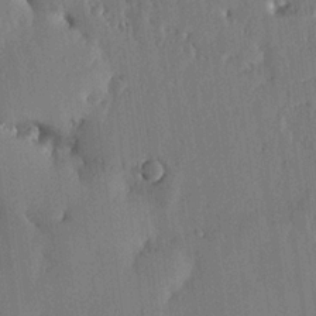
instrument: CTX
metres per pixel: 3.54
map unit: lHvf
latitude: 19.0269
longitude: -116.5546
